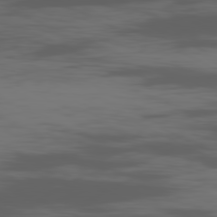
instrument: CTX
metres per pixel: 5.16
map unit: Ap
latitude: -81.0109
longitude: -62.4412
